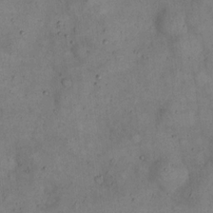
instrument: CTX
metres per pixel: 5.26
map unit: eHh
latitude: 20.5546
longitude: -61.0647
